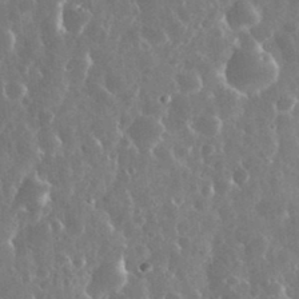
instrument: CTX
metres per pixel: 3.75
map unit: eHh
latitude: 34.7246
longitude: -57.6882
